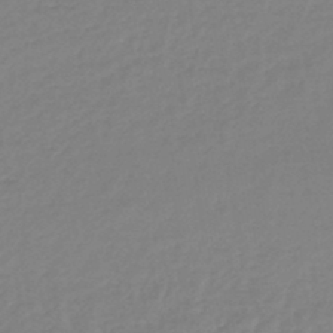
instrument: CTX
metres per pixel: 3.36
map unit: lHb
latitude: -45.3510
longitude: 65.9178
